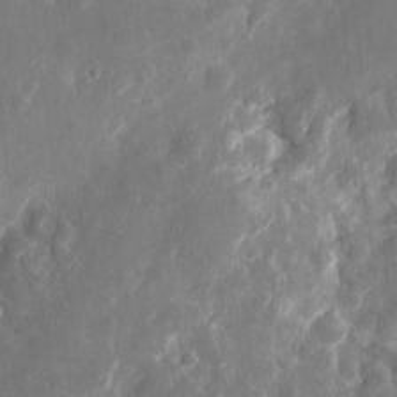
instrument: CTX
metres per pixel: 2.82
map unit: eHh
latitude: 10.7057
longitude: -71.8394
